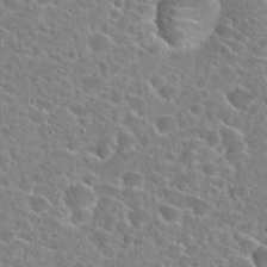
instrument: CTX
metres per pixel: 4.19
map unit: Hto
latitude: 24.5167
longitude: -46.2523
